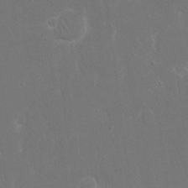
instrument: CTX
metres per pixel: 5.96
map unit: eHh
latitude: 16.6113
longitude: -72.2145
